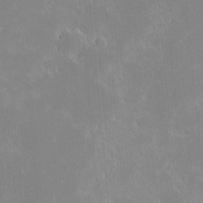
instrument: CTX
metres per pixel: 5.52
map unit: eHh
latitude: -2.5573
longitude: -85.1592
